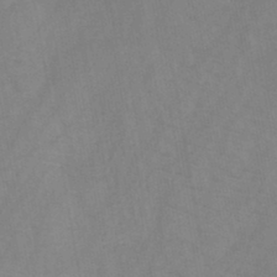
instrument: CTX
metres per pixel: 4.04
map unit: HNb
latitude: -44.6141
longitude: -39.6883
